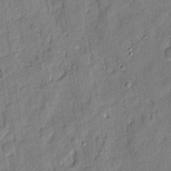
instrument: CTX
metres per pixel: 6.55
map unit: eHh
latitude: 6.9514
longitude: -75.8205
